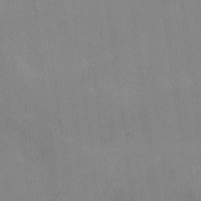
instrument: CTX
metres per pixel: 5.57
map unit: Ave
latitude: 19.0269
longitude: -136.6113
